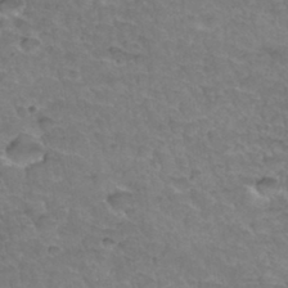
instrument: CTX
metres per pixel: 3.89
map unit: Hto
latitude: 34.5168
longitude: -46.6680
